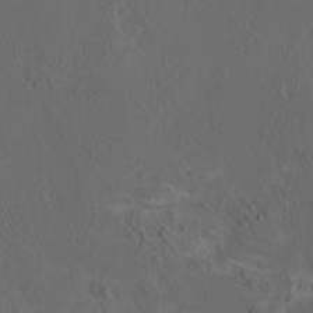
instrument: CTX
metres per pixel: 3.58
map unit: HNhu
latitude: 5.8394
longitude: 13.5588
